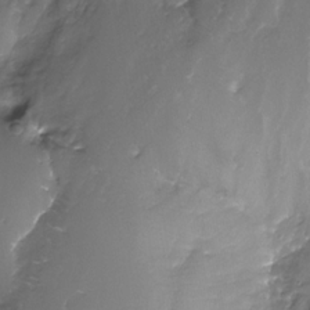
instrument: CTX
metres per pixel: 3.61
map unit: Nhe
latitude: -31.9556
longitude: -93.1214
